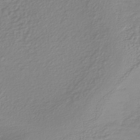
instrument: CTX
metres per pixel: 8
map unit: lHb
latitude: -41.2187
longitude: 67.4265
